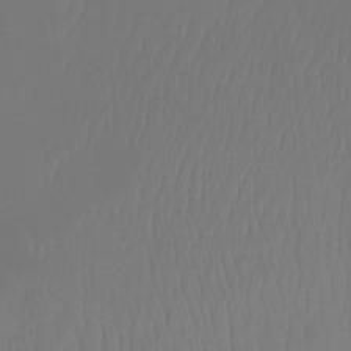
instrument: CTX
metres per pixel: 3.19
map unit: Ht
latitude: -14.9920
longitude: -49.4615
